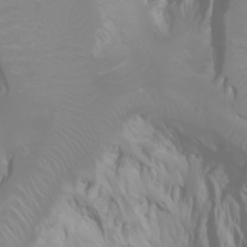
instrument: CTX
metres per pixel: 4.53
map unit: Htu
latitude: -0.7275
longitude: -75.7261
